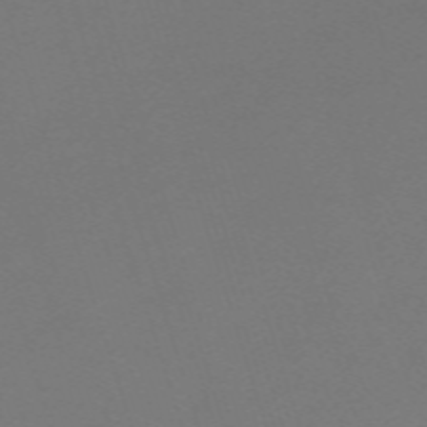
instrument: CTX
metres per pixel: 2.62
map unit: eHh
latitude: -63.3509
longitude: 52.9163
